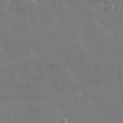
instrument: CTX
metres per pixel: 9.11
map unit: lHvf
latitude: 31.2348
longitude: -90.4034
